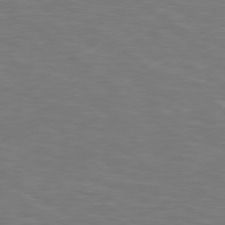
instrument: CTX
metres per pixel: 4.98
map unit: lApd
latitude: 78.8569
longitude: -177.6694
